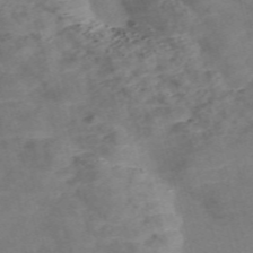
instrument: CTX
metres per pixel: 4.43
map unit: Nve
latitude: -58.4817
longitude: 51.4076
